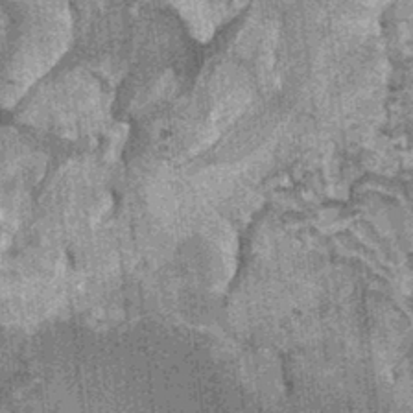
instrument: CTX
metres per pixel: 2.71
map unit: Ht
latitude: 0.2333
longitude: -17.4615
